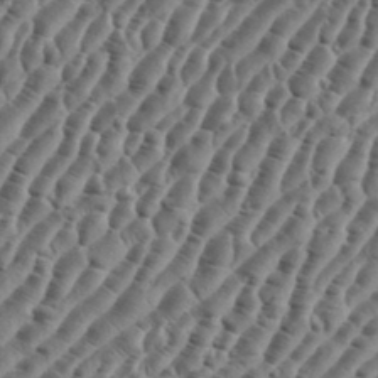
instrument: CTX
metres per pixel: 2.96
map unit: eHh
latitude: 36.1578
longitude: -135.7827
